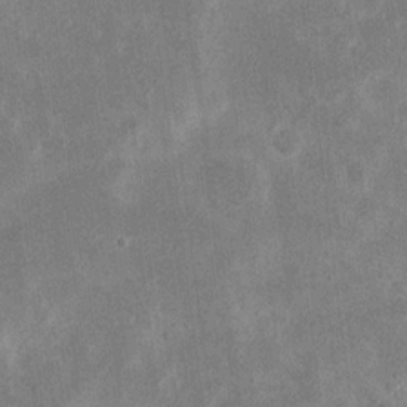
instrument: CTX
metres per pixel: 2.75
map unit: eHh
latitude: 19.5560
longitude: -71.2159
